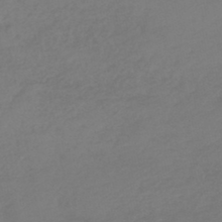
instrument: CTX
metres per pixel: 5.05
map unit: lHb
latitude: -45.0109
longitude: 68.4817
